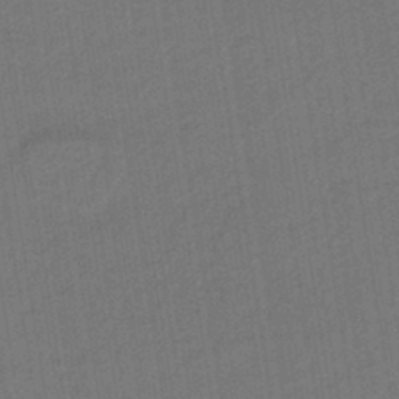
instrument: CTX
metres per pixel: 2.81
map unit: lHb
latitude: -43.4643
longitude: 68.6140
